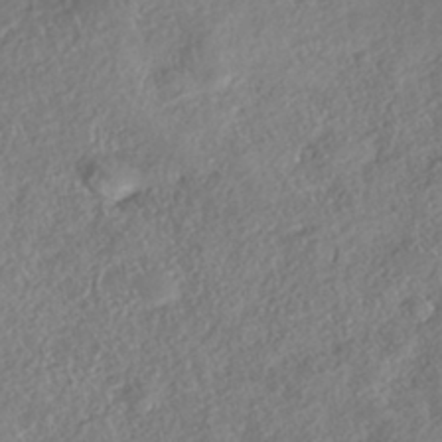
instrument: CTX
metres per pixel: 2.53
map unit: eHh
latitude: -42.4251
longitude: 121.1620
